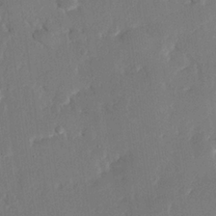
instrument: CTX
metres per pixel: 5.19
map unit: eHh
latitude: 25.4615
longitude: -80.6679
